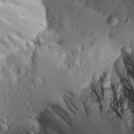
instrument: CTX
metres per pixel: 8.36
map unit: Aa
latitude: 27.5938
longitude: -133.9717
